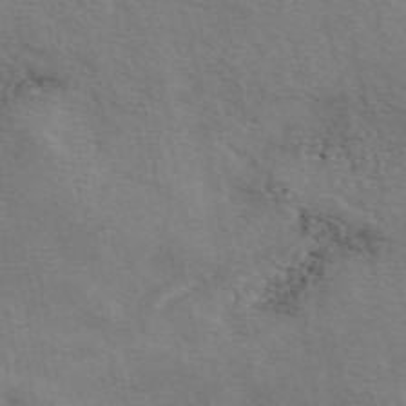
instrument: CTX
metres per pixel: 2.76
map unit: eAb
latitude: 50.6301
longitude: 109.9556
